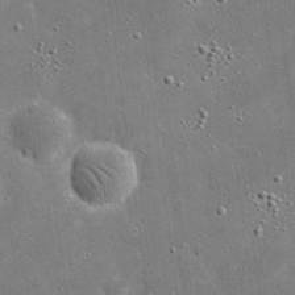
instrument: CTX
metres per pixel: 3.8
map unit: eHh
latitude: 20.8380
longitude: -67.3670
